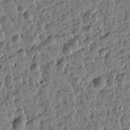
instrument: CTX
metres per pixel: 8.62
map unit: Htu
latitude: 0.0255
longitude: -178.6491
